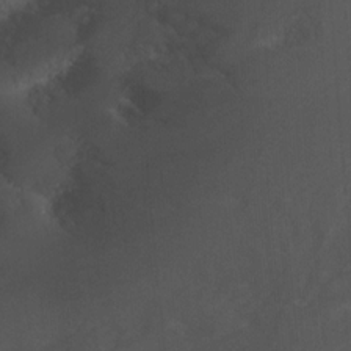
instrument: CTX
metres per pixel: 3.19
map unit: Nhu
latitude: -12.9164
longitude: -65.5183
